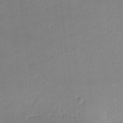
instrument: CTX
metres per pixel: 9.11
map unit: lHvf
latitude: -11.6344
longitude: -99.3859
